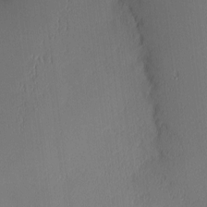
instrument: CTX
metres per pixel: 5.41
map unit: Nhu
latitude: 3.1781
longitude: -75.9528
